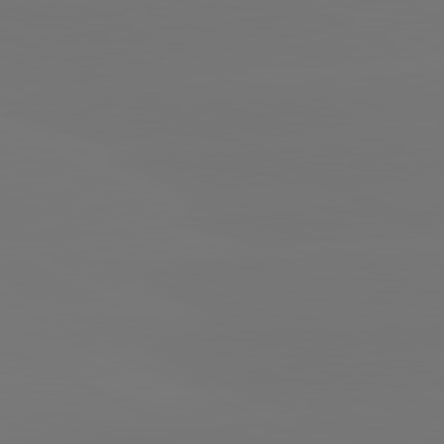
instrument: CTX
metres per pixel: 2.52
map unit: lApd
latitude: 81.4048
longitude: -148.1578
